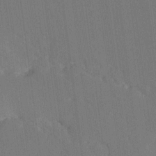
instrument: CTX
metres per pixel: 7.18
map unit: Ave
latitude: 19.8961
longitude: -137.3293
